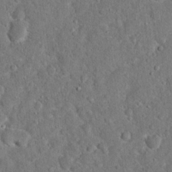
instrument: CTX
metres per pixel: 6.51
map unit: Hto
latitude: 15.9906
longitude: -39.0080
